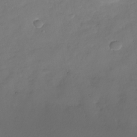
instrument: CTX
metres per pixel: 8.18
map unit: Nhu
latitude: -27.6532
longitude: -61.4237
